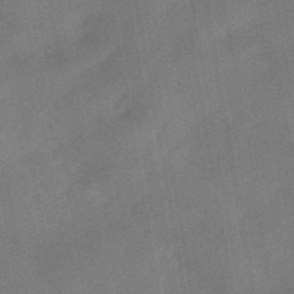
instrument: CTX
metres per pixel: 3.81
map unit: HNhu
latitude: -42.8408
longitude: 91.7478
